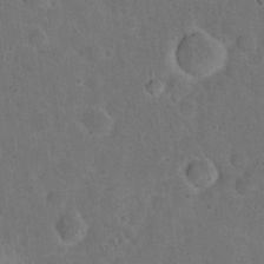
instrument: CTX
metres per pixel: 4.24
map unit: eHh
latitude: 20.2712
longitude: -62.0633
